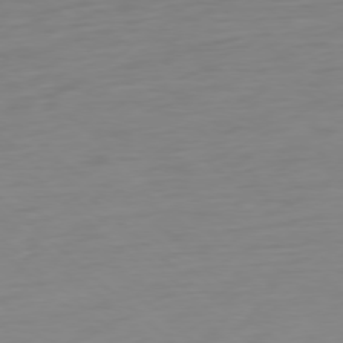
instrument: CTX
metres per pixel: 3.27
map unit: Ap
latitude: -78.1983
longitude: -77.7827
